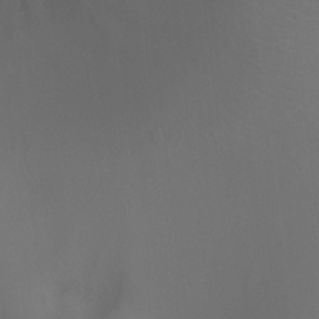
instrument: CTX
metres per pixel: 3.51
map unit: Ht
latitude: -3.6721
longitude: -25.2348
